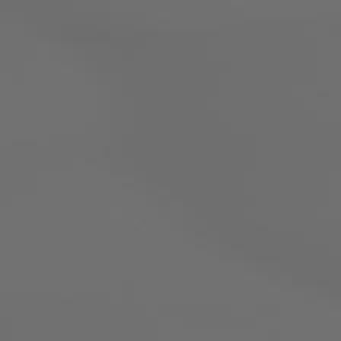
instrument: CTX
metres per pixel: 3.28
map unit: lApd
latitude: 79.3671
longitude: 176.0283
